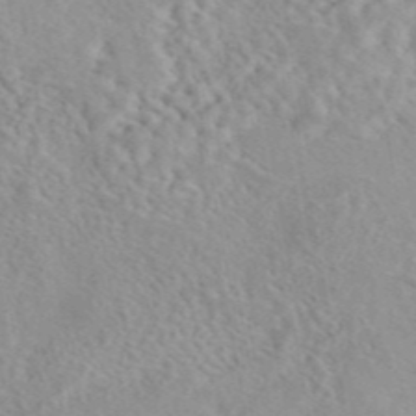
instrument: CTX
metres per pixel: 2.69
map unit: eAb
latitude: 44.5168
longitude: 114.3306
